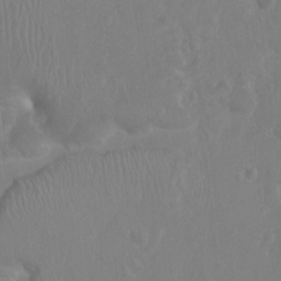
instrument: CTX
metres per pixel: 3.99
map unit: Ht
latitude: -1.9179
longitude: -16.3845
